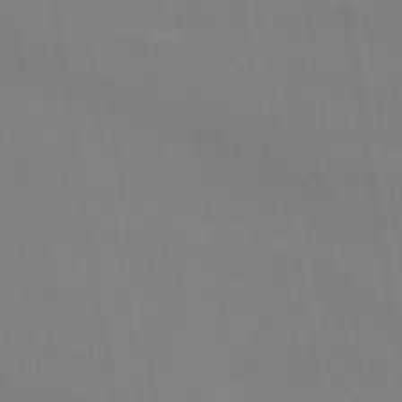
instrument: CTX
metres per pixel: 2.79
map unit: ANa
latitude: 46.1956
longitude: 27.7855
